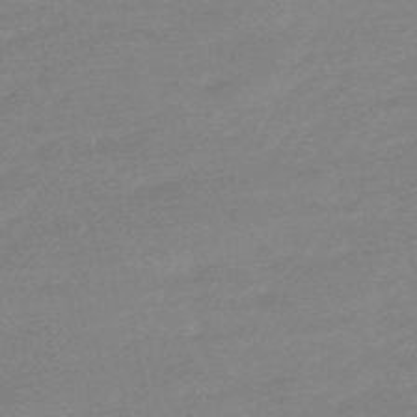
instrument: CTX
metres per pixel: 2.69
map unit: eHb
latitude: -48.1228
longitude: 88.0283
